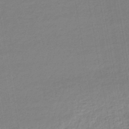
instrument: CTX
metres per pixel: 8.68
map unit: lHb
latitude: -44.5196
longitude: 61.6722
